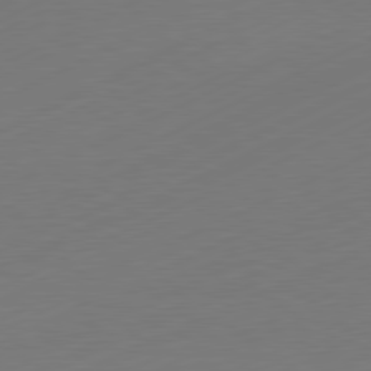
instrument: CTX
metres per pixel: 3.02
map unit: Hpe
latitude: -81.8800
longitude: 13.0298
